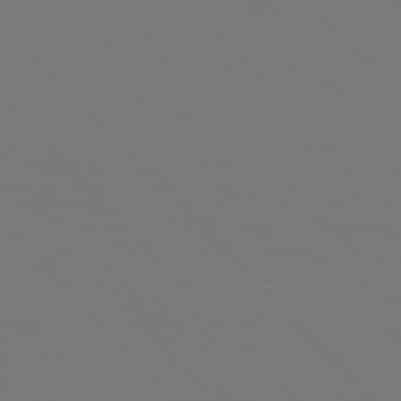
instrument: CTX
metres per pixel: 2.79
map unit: Hpe
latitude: 76.4979
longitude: -136.3468
